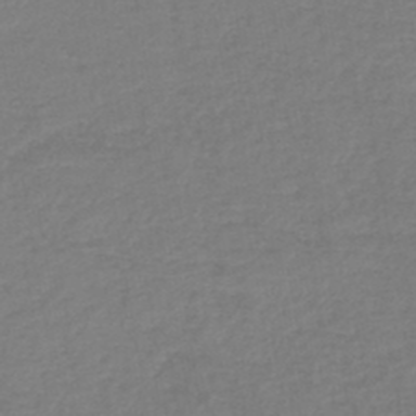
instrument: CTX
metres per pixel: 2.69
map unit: lHb
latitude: -44.7274
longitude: 60.3684
